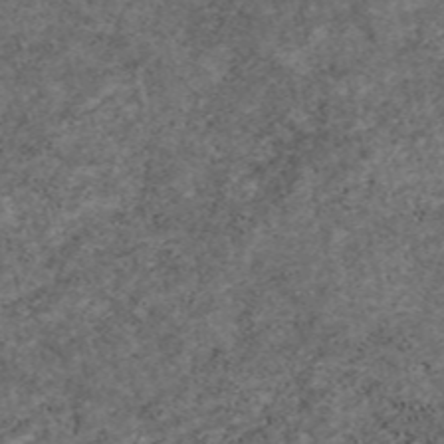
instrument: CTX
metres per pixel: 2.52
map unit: eAb
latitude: 47.0270
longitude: 118.1039
